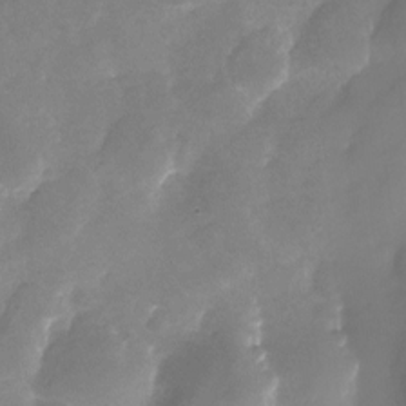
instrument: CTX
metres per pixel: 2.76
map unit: Nhu
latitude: -25.2376
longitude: -69.7828
